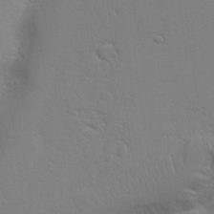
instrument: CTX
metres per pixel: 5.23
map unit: Aa
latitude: 26.2145
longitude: -130.0822
